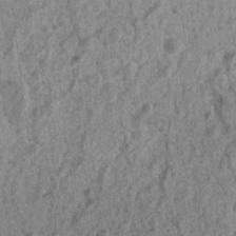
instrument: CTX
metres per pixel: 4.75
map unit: Nhu
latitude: 7.0647
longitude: -20.5168
